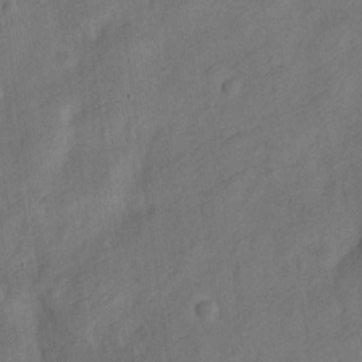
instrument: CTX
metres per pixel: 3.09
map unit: Nve
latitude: -25.6344
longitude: 106.6897
